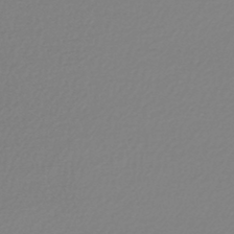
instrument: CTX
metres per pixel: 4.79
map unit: lHb
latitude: -45.7100
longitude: 70.7274
